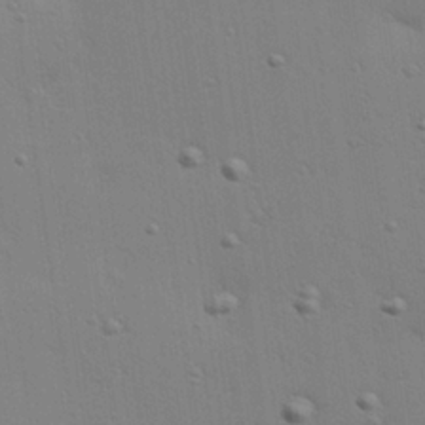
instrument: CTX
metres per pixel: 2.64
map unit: Hve
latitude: 25.6504
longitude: -91.5182
